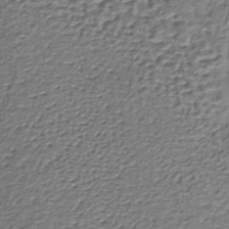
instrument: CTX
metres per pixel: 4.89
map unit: lHb
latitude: -36.9163
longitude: 59.4454
